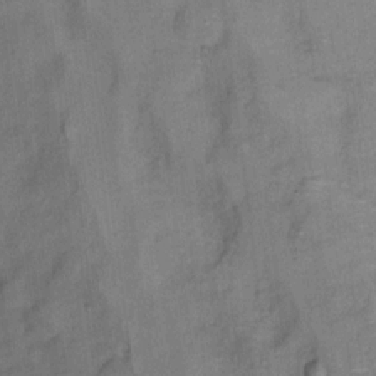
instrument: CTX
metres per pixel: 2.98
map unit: Ht
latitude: 8.5546
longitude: -38.2711
